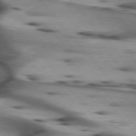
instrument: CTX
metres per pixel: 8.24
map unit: lApd
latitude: 75.5560
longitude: -64.3656
